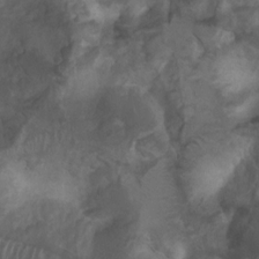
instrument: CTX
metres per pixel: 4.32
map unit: Ht
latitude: 2.2333
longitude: -24.8191
